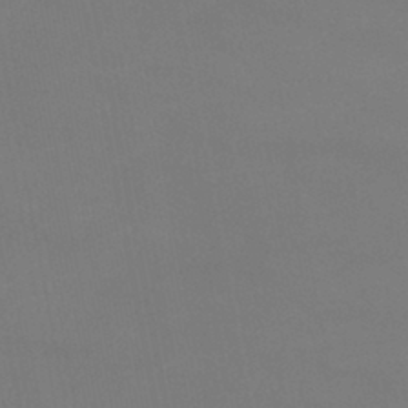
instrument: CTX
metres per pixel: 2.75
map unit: eHb
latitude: -38.4440
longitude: 74.7841
